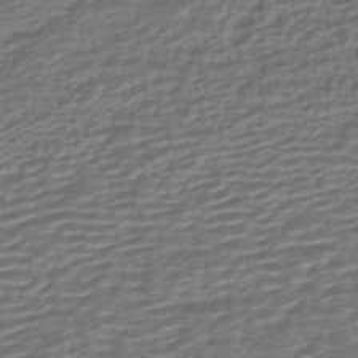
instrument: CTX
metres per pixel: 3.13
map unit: HNhu
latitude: -43.3887
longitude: 104.9352
